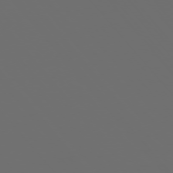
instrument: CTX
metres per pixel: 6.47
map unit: Ap
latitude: -76.0094
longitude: -74.3089
